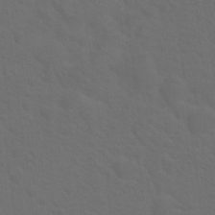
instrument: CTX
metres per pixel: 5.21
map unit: Hto
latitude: 19.7449
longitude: -39.7638
